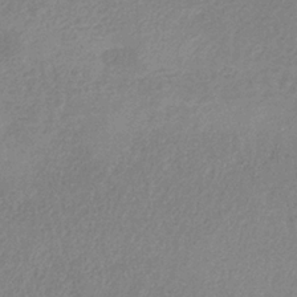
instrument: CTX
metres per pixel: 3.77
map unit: HNb
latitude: -33.3321
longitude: 55.6344
